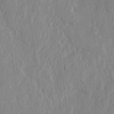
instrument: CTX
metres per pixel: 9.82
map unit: lHvf
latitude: 18.2144
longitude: -116.5735
